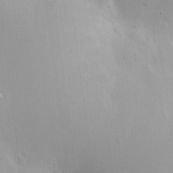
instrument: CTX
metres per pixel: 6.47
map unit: eHh
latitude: 4.8002
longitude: -69.1025
